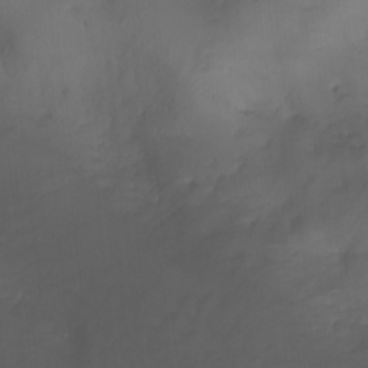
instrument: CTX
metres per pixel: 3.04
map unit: Nhu
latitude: -4.7274
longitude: -76.1577
